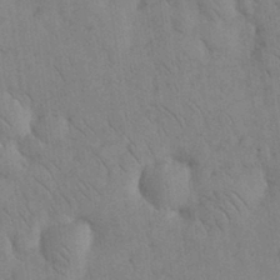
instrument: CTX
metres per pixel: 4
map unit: eHh
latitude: 30.2334
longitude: -70.4034
